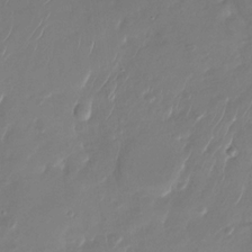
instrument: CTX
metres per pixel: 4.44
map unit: Nhu
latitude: -28.2928
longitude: -66.7813
